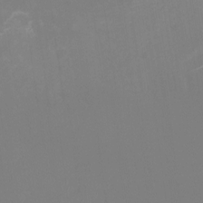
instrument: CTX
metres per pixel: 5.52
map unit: Ht
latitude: -16.0661
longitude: -50.3467
